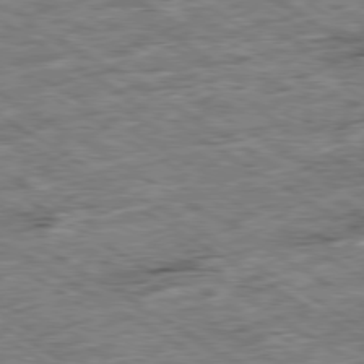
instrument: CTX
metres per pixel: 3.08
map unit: Ap
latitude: -79.9556
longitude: -86.3845
